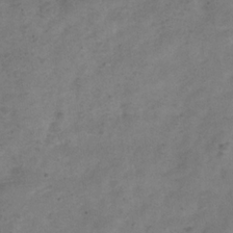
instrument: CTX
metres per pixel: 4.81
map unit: Hve
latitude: -32.7841
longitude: 89.5588
